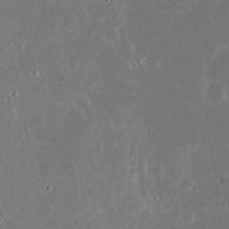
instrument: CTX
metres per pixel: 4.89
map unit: Nhu
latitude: 23.4804
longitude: -70.9514
